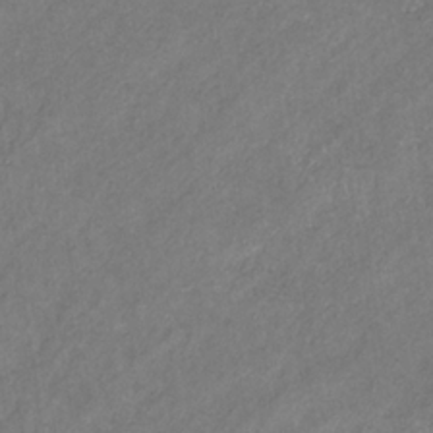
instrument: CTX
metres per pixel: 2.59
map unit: eHb
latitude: -31.3509
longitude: 70.5385
